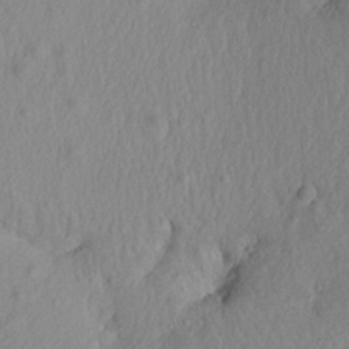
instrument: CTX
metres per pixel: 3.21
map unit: Aa
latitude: 18.1955
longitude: -144.5734
